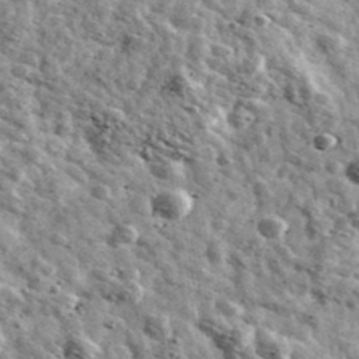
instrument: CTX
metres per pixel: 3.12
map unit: Ave
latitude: 41.0647
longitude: -107.6316
